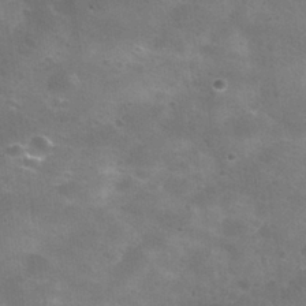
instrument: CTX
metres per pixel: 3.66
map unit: Nhu
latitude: 27.2915
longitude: -55.6127
